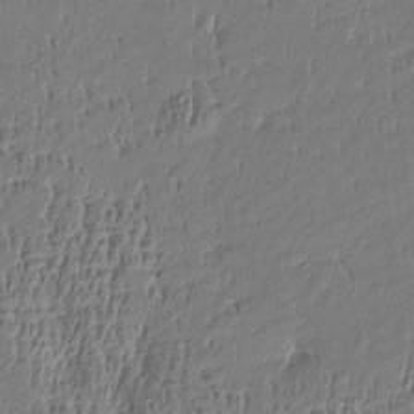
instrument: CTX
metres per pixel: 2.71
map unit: Htu
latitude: -5.1809
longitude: 176.4629
